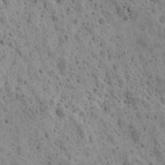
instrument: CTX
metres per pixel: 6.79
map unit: Ave
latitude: 11.4616
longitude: -105.5371
